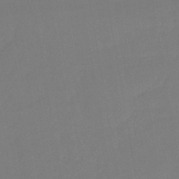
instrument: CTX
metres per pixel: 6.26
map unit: lHb
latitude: -42.7841
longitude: 74.0283
